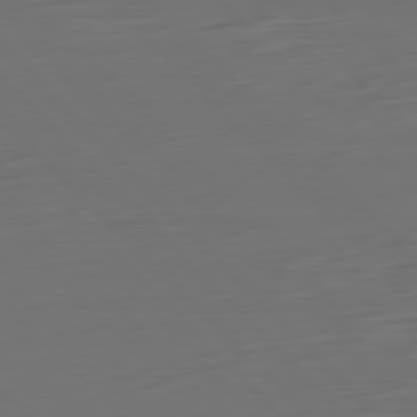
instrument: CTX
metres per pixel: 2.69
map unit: Ap
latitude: -79.8044
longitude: -55.8583
